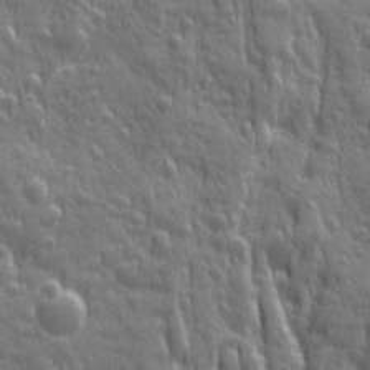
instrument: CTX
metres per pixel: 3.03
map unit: Ave
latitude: 12.4034
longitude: -104.0633
